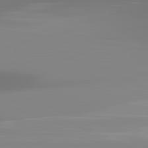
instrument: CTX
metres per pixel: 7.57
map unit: lApd
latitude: 82.0633
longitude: -150.5356
